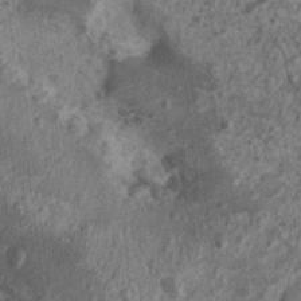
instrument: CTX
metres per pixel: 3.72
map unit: Nhu
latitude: 6.9703
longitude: -20.4601
